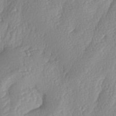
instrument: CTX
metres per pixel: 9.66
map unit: lAa
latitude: -5.0864
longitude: -129.6694
